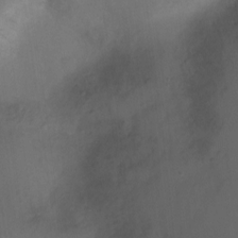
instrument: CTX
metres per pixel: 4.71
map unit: Nhu
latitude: -12.4818
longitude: -41.2536
